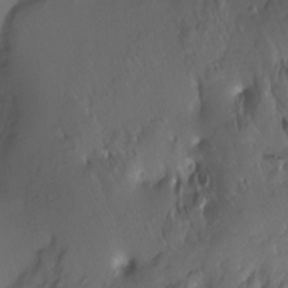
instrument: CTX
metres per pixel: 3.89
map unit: Ht
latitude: -6.1983
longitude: -34.4223
